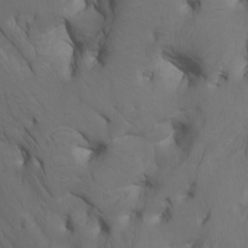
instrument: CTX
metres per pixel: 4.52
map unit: Nhu
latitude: -8.3684
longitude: -66.1199
